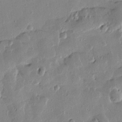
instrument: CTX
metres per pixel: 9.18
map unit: Htu
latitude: 1.0836
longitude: -177.8961
